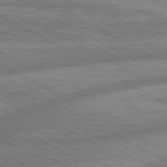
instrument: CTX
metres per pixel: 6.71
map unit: lApd
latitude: 80.6301
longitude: -166.2144
